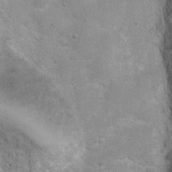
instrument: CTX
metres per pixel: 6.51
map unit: Ht
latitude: 4.5923
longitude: -20.2144
